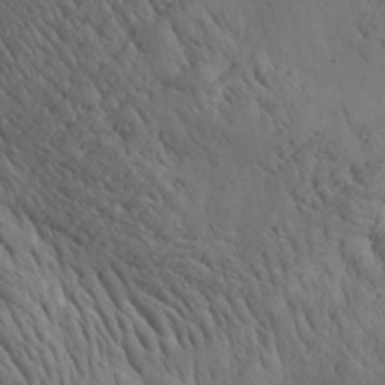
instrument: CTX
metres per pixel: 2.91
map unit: Aa
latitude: 26.8380
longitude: -142.2145
